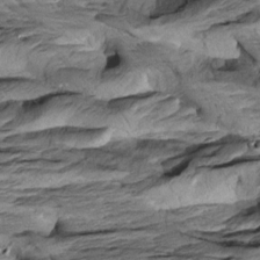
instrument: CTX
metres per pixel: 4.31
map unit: Aa
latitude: 8.1767
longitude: -133.5182
